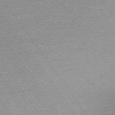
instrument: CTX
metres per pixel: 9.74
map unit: Ap
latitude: -74.0094
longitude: -82.6868
